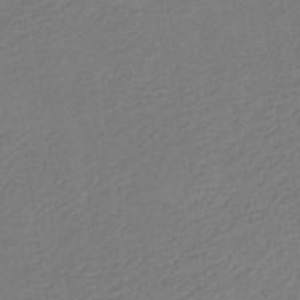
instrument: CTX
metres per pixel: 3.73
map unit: eHb
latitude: -30.1606
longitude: 69.9178
